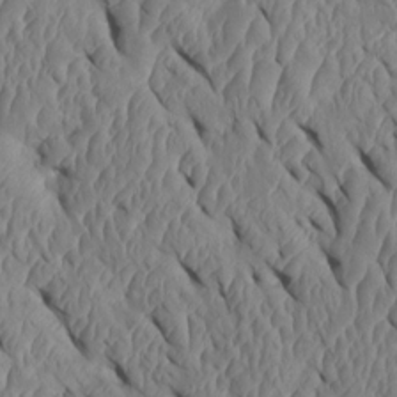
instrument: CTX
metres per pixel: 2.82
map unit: Htu
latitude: 1.5182
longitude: 148.5196
